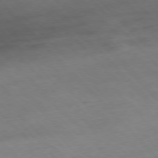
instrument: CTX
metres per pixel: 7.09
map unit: Hpe
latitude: -77.3132
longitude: 12.5952
